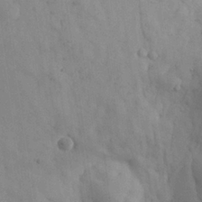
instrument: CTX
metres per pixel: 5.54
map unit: Nhu
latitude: 27.6883
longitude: -71.4615
